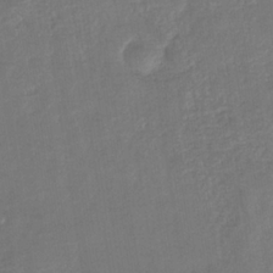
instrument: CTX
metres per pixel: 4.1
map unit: eHb
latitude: -33.8234
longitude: 76.8408
